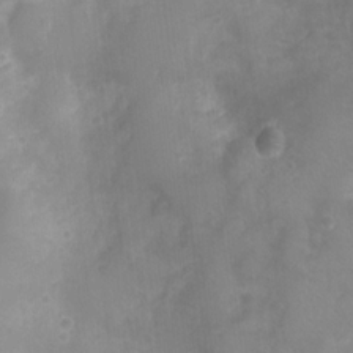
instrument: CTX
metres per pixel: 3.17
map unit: Nhu
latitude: 6.0633
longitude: -17.9528
